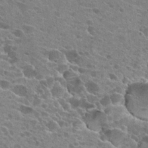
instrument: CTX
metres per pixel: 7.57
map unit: Hto
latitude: 23.7261
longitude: -42.3845
